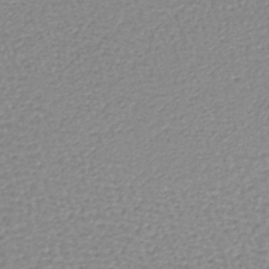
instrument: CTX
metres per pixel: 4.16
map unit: lHb
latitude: -40.5007
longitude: 64.3873
